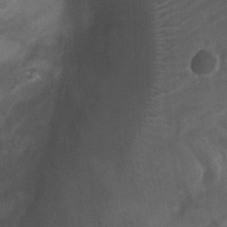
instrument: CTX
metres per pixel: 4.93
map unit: Ht
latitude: 2.3656
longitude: -19.6316
